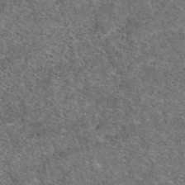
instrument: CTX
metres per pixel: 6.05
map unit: eAb
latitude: 48.7246
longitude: 116.5384
